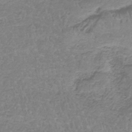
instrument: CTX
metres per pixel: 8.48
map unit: HNb
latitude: -35.4265
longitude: 56.7085
